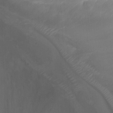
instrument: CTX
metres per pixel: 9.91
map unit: Nhu
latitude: -12.8030
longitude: -65.2915
